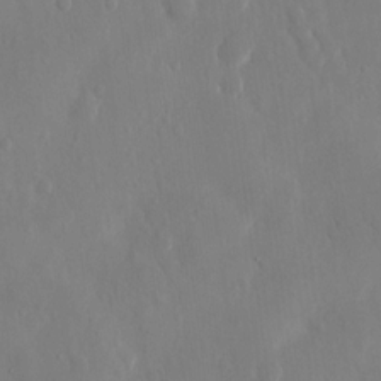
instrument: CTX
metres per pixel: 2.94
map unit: eHh
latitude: 13.2537
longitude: -71.5371
